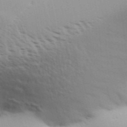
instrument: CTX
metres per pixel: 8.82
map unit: Aa
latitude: 31.8017
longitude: -140.0633
